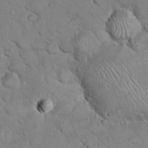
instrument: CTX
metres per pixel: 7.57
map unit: eHh
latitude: 21.6505
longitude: -58.8380
